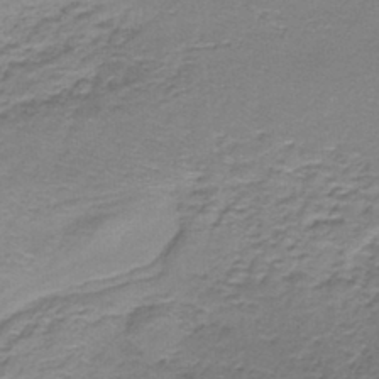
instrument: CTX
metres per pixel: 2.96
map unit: lHb
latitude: -41.8611
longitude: 57.8989
